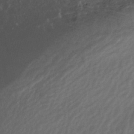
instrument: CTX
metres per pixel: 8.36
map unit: ANa
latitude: -41.3321
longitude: 105.1809
